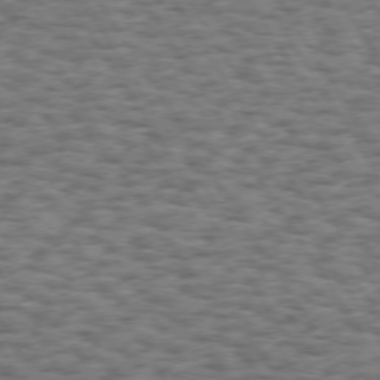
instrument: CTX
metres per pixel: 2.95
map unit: Hpe
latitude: 73.2348
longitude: -130.4412
